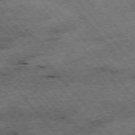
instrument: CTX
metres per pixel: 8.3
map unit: Hpe
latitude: -75.8045
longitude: -17.8961
